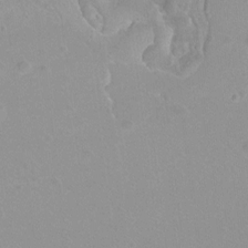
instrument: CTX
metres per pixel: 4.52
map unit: Hto
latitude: -8.5952
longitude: -42.9136
